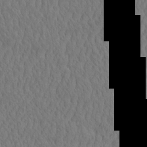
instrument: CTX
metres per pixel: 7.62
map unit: eHh
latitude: -2.6140
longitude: 15.8801
